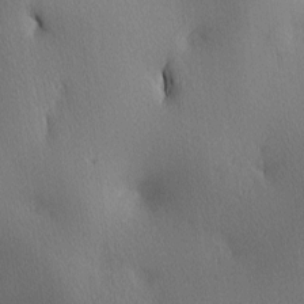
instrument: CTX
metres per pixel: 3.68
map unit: lAa
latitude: 3.2348
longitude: -117.1214
